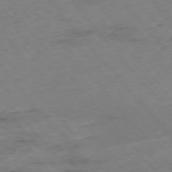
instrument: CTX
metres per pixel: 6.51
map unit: Hpe
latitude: -76.0850
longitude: -18.0255
